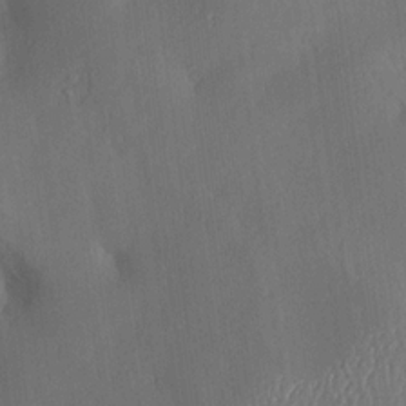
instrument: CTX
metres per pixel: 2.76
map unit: Aa
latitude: 14.9514
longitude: -147.8206
